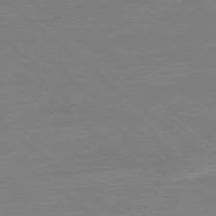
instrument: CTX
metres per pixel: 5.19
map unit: Ap
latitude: -78.7274
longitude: -99.4804
